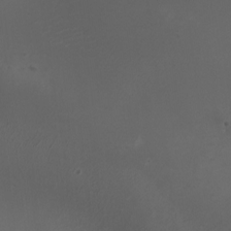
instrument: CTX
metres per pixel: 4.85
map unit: HNhu
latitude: 8.5168
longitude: -1.4237
